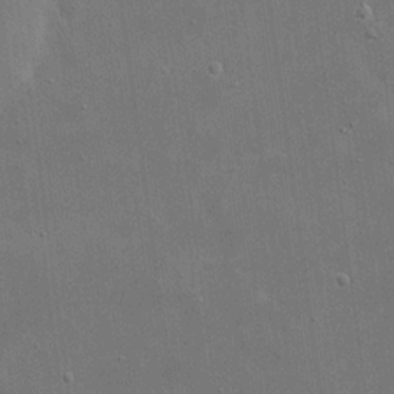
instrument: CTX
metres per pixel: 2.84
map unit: eHh
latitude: 20.0822
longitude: -66.4979
